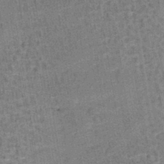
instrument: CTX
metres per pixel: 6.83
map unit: lHb
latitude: -41.2376
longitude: 57.8044
